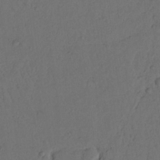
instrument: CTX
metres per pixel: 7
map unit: Nhu
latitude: 21.4427
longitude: -75.2348
